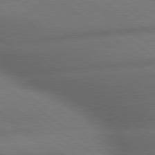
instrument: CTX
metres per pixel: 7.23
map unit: lApd
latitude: 79.7072
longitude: -167.8961
